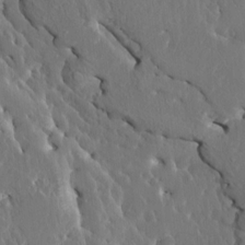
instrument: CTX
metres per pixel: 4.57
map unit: HNhu
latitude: 6.7813
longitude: -4.6679
